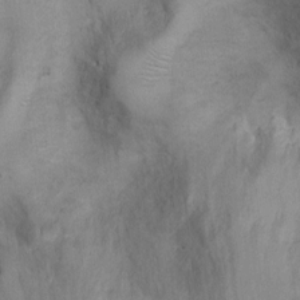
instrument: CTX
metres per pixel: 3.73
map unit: Ht
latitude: -3.0486
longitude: -15.7828
